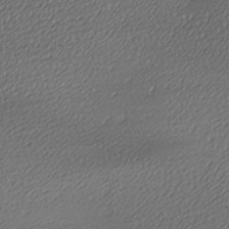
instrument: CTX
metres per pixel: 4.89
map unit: lAa
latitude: -10.0850
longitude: -126.8947
